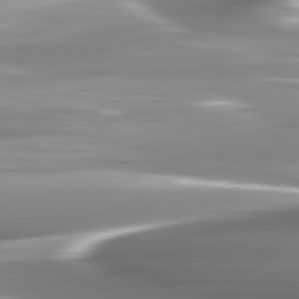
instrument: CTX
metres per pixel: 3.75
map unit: lApd
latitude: 82.5545
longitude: -142.3467
